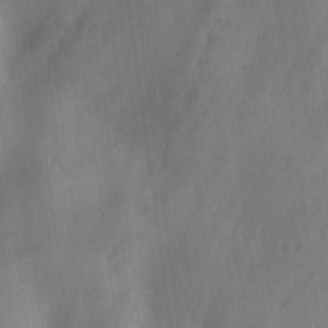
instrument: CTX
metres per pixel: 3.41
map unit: Ave
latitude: 18.6301
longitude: -131.6316
